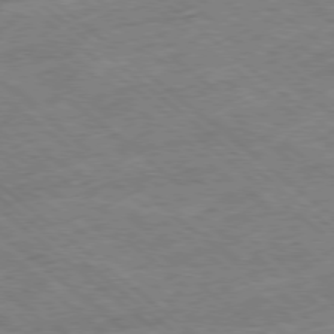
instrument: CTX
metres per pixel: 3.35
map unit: Ap
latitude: -78.8408
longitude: -48.9514
